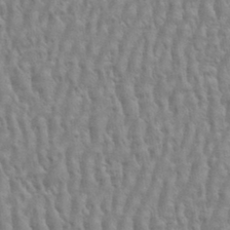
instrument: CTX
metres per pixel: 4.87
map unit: eHh
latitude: 33.5938
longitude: -141.0080
